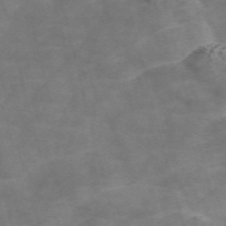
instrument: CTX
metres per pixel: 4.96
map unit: Nve
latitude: -58.4062
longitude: 63.9367
